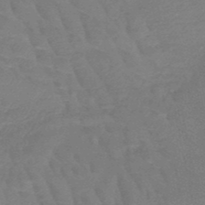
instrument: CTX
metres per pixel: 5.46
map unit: HNb
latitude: -49.5588
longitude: -52.6113
